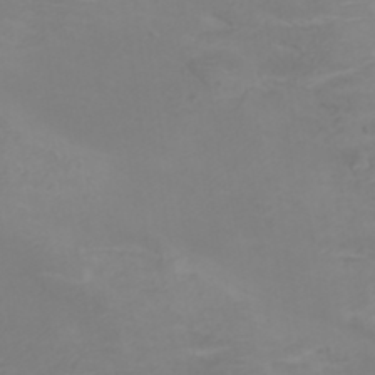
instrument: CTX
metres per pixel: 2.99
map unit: ANa
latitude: 36.6680
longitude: 13.9745
